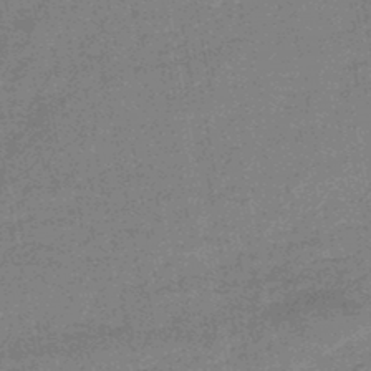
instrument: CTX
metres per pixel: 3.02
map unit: HNb
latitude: -46.7085
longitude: -36.4790
